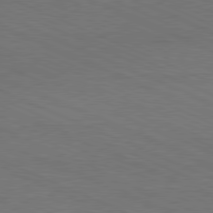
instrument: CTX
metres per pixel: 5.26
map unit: Hpe
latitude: -81.7289
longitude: 15.8612
